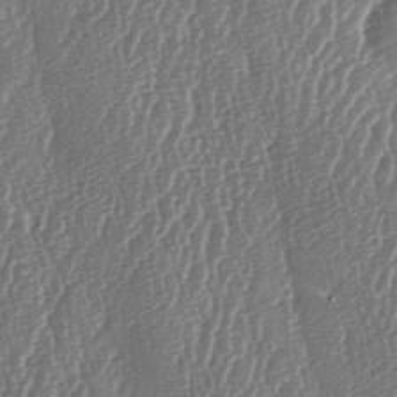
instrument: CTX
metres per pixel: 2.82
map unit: lAa
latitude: -6.7085
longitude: -129.7261
